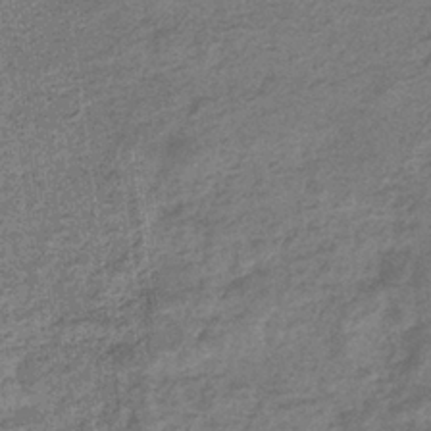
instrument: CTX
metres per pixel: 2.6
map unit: eHb
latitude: -36.3117
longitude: 80.2740
